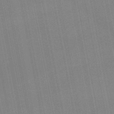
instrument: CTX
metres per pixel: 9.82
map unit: lHb
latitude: -48.0850
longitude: 68.5573
